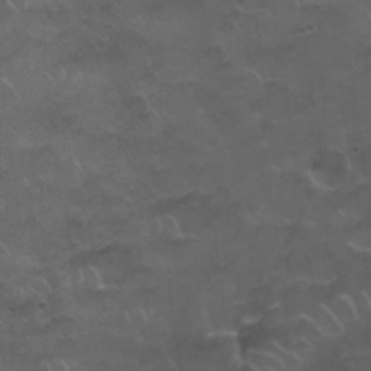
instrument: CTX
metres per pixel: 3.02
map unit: Nhu
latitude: 26.2334
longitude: -53.4805
